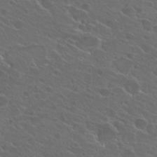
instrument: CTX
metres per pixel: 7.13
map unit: Hto
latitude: 25.3103
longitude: -39.6883
